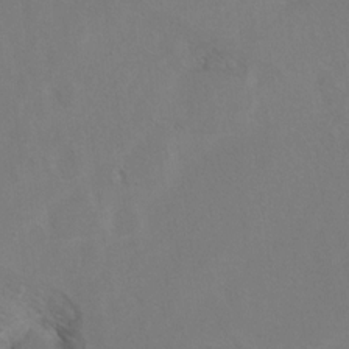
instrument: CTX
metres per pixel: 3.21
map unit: Hto
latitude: 8.5924
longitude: -34.9891
